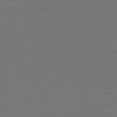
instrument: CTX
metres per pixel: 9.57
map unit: HNb
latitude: -50.6896
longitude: -44.1011
